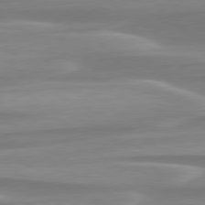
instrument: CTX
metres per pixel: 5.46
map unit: lApd
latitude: 79.3860
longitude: -114.5545
